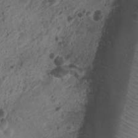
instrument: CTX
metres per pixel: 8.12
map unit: Nhu
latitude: 6.6679
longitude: -21.4993
